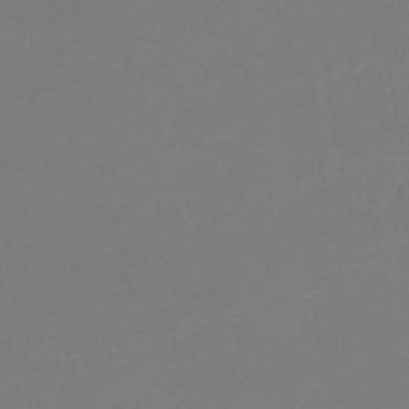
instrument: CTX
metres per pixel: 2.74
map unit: HNb
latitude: -44.1795
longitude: -45.0458
